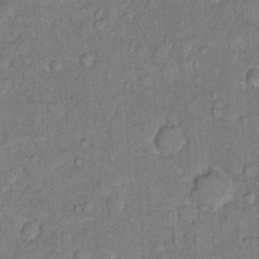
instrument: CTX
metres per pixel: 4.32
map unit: Hto
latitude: 10.7813
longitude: -61.6694
